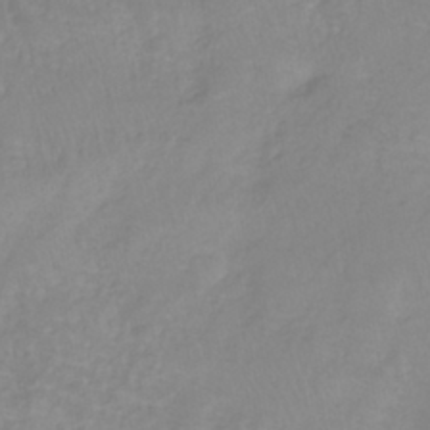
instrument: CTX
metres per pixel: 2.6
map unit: lHb
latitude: -40.5196
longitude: 65.7100
